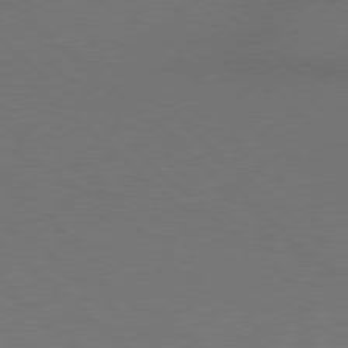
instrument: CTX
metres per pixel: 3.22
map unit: Hpe
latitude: 78.1578
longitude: -150.3845
